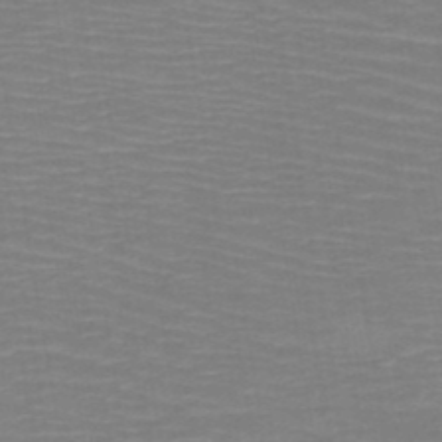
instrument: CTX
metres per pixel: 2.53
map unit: HNb
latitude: -49.4455
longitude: -45.0269
